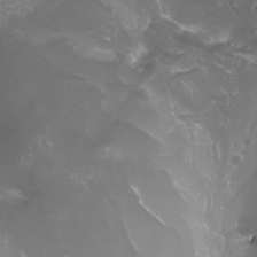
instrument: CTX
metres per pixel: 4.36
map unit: Nhu
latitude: -8.3495
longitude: -94.3279
